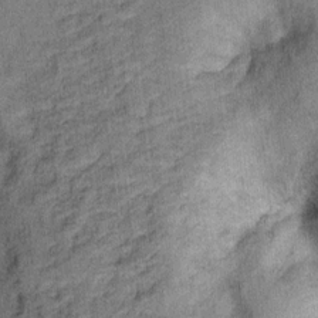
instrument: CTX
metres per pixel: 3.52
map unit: Ht
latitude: 9.1592
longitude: -38.8191
